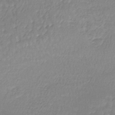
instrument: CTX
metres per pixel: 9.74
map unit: lHb
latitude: -41.5777
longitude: 70.8975
